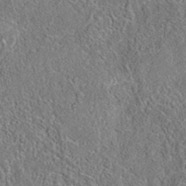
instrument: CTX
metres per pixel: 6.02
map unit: eAb
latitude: 35.7827
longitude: 112.3117
